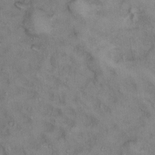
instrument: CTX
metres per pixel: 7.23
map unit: Ht
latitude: 14.7813
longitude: -37.6694
